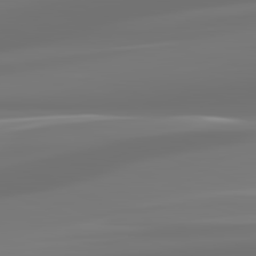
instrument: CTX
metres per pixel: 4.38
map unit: lApd
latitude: 83.1970
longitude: -131.1404
